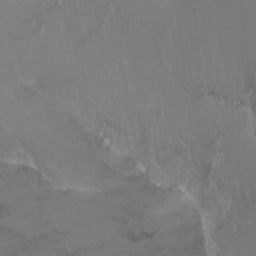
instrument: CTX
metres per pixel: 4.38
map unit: Ht
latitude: -2.8407
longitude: -60.4790
